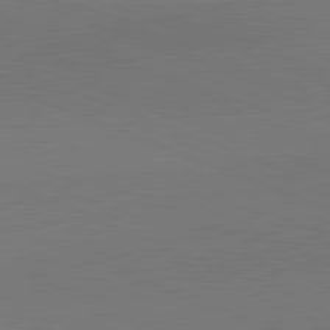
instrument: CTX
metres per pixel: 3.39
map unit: lApd
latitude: 81.7639
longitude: 141.3698
